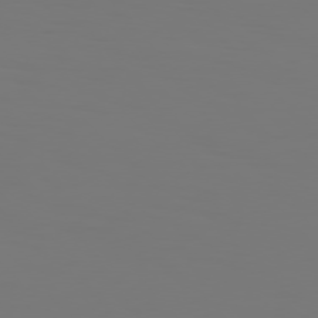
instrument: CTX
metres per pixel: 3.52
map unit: Hpe
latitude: 76.2333
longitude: -133.8394
